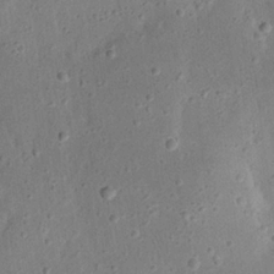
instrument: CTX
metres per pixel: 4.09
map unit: eHh
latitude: 23.1592
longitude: -67.7827
